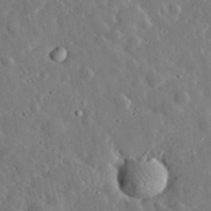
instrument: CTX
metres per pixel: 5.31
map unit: lHvf
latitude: 33.7450
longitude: -82.4034
